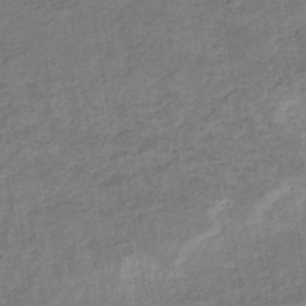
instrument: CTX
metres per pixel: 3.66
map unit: eHb
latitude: -35.5210
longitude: 77.5966
